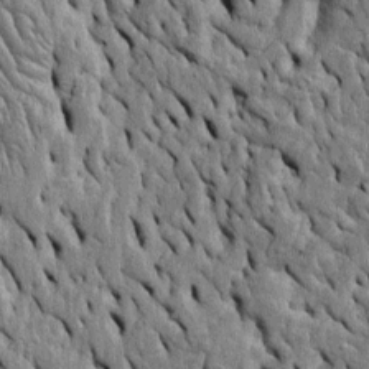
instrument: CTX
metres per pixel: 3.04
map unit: Htu
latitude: -4.5573
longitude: 156.9164
